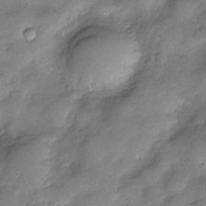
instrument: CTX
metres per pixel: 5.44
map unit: Nve
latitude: -26.1794
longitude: -148.9892
